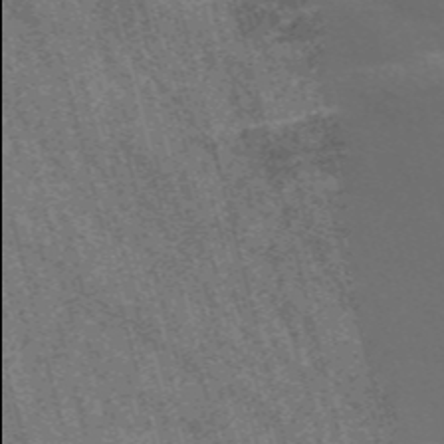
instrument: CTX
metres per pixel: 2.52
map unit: Nve
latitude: -56.4251
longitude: 54.0094
